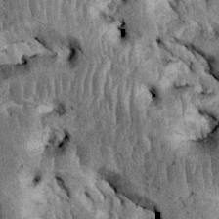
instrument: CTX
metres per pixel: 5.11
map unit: Htu
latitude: -5.2565
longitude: 156.9542
